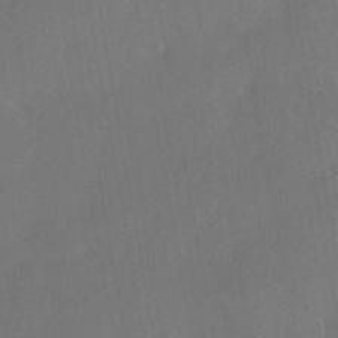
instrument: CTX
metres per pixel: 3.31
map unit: HNhu
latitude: -44.4440
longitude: 91.9745
